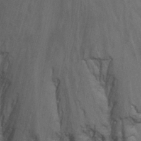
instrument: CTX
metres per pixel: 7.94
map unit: Nhu
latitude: -8.7841
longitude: -48.1011
